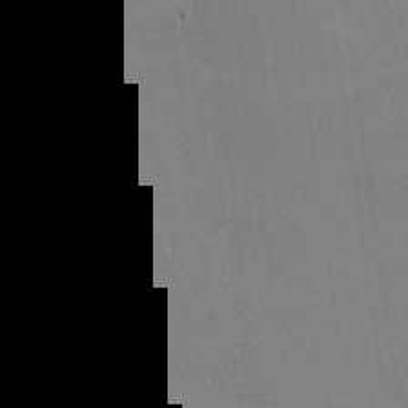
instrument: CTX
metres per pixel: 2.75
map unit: lHvf
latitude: -10.6519
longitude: -102.4979
